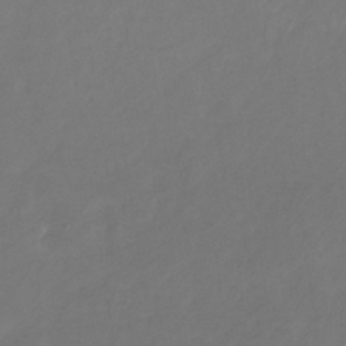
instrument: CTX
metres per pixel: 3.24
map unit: lHb
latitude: -30.6707
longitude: 65.5210
